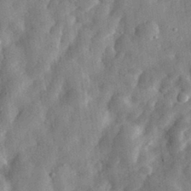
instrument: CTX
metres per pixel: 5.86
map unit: eHh
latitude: 31.3482
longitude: -75.5749
